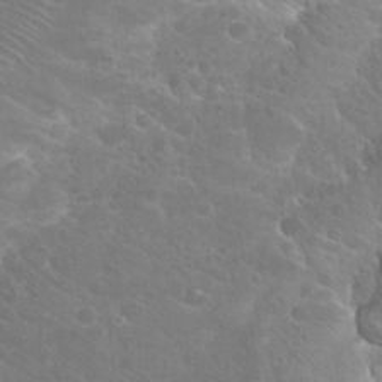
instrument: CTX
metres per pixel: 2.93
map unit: Hto
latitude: 27.1403
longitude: -40.0633
